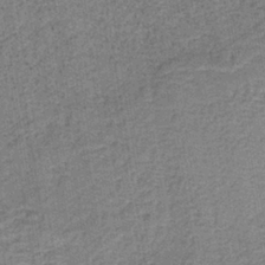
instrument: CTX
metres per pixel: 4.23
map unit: HNb
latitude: -38.9542
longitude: 50.1795
